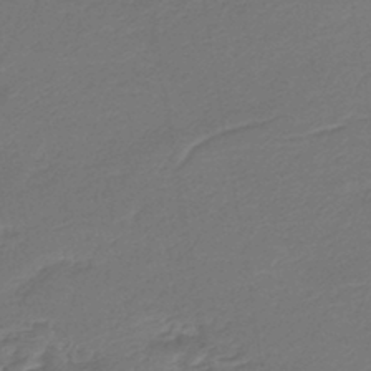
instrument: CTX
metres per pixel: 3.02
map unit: lHb
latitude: -43.7477
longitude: 60.2739
